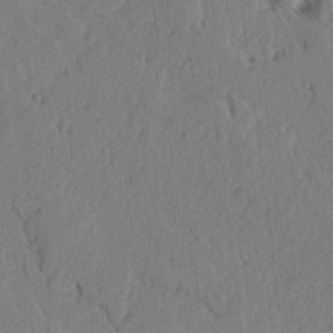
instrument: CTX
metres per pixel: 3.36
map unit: lAvf
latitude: -5.3131
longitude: -113.7261
